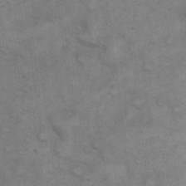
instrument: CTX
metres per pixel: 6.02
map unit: eHh
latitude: 21.3860
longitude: -59.2915
